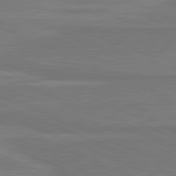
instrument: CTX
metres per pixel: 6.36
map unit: lApd
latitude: 81.5938
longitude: 168.2550
